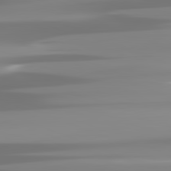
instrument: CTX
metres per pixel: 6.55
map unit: lApd
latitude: 81.9339
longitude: -139.0458
